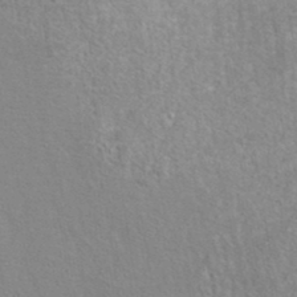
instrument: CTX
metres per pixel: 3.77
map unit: ANa
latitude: 37.5182
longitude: 19.2754
